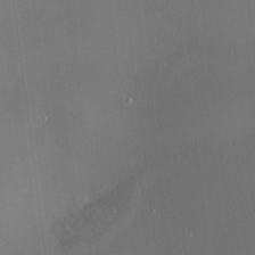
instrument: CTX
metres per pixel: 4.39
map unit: HNhu
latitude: 10.0822
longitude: 10.9920
